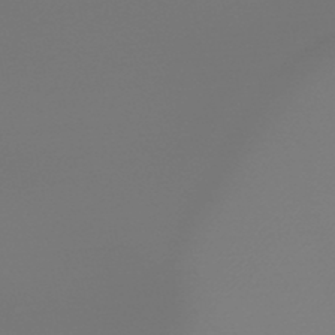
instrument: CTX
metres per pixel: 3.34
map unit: HNb
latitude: -48.9353
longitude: -51.5560
